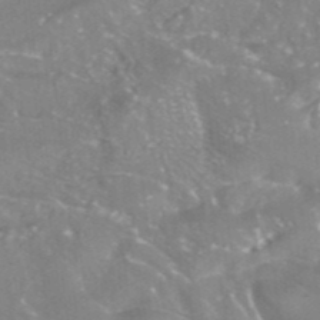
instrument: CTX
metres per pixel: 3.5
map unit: ANa
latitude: -38.1795
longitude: 97.1809
